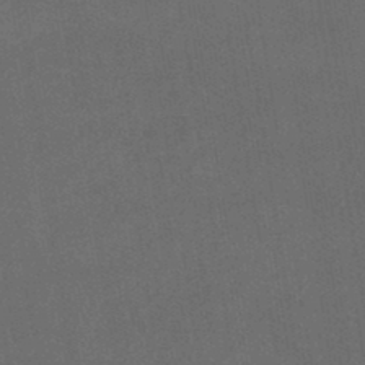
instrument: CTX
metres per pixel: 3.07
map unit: lHb
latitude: -44.9731
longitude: 72.5385
